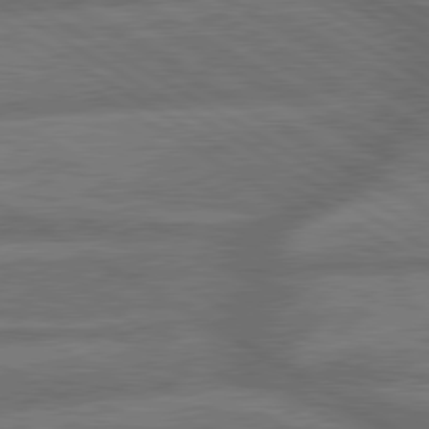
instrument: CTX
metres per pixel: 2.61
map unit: lApd
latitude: 79.9906
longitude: -165.8961
